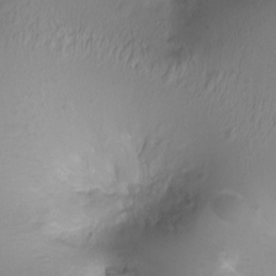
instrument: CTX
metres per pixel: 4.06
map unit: Ht
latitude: -2.7652
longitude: -18.3656
